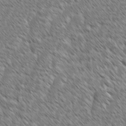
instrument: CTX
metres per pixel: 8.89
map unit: lAvf
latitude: -2.0661
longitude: -114.5923
